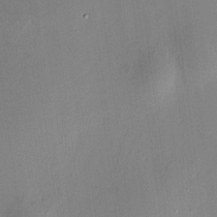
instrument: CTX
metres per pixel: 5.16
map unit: HNhu
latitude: 7.8394
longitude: 12.4629
